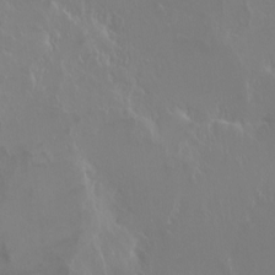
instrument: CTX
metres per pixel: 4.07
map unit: Ht
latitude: -2.7085
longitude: -60.4790
